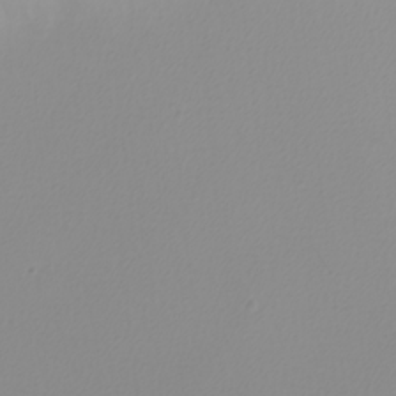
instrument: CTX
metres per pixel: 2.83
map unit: Nhu
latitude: -4.3684
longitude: -94.1578
